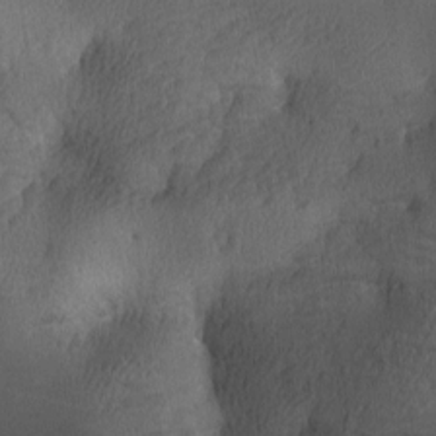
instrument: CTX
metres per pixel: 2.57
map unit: lAa
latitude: -9.8233
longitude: -124.8569
